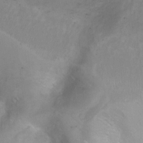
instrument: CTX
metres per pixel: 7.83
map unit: Ht
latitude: 3.9906
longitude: -28.4223
